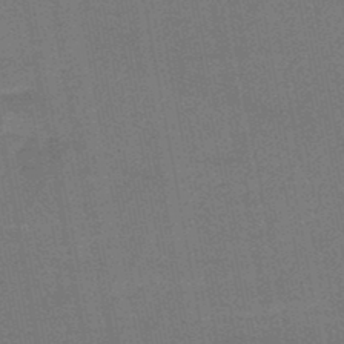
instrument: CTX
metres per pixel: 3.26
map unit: HNb
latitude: -47.5021
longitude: -39.2537
